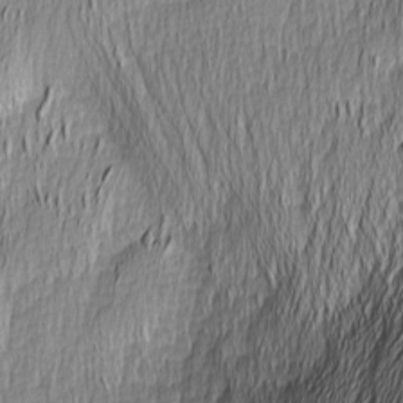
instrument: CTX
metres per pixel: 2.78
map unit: Nhu
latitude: -5.6722
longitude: -150.6112
